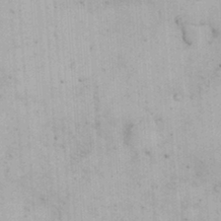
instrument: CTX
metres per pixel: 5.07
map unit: eHh
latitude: 25.2348
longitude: -65.2537
